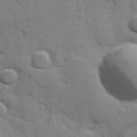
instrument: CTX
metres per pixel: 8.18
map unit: Hve
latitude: 24.4412
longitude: 148.2173
